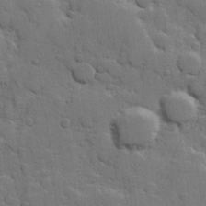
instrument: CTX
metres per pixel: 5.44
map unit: Hve
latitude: 23.9906
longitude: 148.6708
